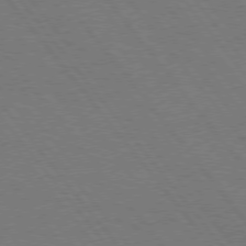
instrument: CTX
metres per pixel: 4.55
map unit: Hpe
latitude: 74.9325
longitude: -138.2145
